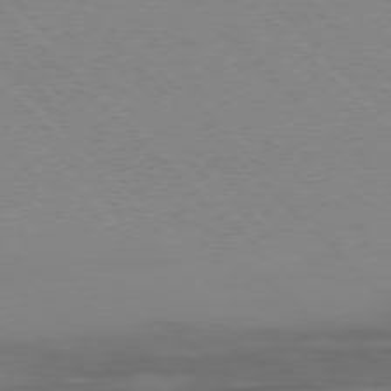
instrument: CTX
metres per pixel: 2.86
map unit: Ap
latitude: -77.6533
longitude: -66.6490
